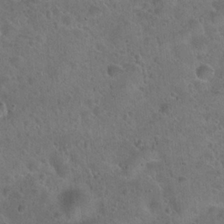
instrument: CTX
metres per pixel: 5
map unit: Hto
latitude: 22.4412
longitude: -53.3860
